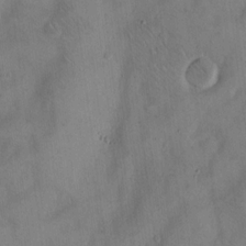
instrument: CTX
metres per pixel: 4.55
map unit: Hto
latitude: 13.7261
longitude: -60.0255
